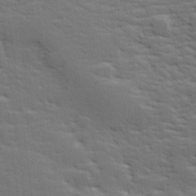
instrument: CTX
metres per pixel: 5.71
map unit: lHvf
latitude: 26.5546
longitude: 143.4643
